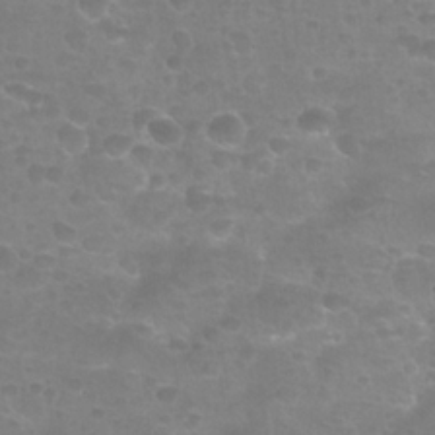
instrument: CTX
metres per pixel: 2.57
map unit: Nhu
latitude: 24.7246
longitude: -52.7435
